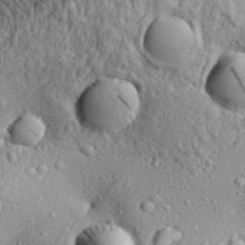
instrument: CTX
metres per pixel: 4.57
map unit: Aa
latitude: 31.1970
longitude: -134.3089
